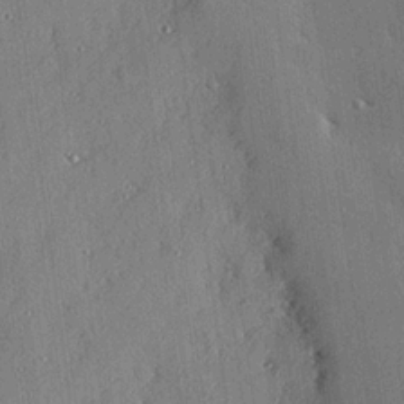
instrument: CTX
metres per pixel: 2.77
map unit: eHh
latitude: 23.1403
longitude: -89.3860
